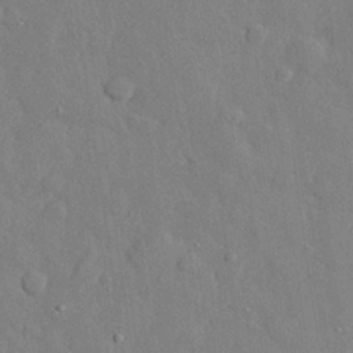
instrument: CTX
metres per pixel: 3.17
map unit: eHh
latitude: 28.4223
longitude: -78.8002
